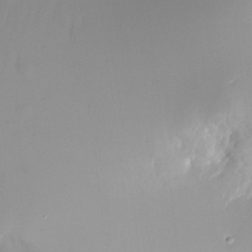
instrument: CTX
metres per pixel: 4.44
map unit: Nhu
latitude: -23.5966
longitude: -71.7827
